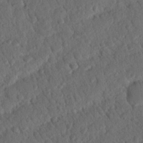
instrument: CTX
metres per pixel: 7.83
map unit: Nhu
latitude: 19.2348
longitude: -78.1011
